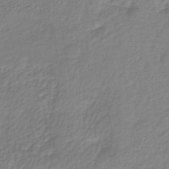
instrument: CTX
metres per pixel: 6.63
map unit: lHb
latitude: -40.6518
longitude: 70.2551
